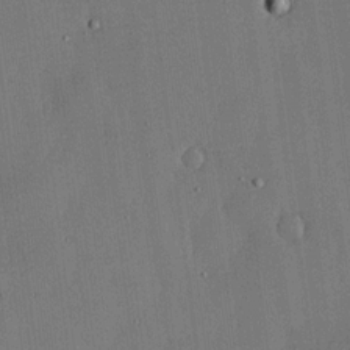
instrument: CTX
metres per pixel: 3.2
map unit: lHvf
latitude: 19.4237
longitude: -116.0822
